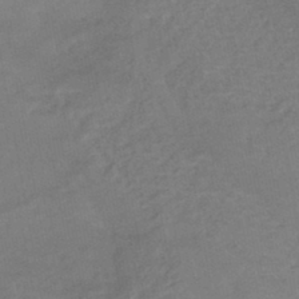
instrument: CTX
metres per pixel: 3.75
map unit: eHb
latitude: -43.4076
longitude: 88.3117
